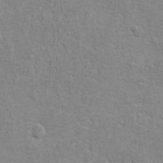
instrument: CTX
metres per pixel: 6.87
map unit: eHh
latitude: -3.5399
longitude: -74.7435
